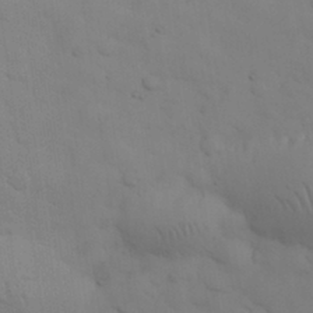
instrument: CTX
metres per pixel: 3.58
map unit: eHh
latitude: 30.6302
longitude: -69.7828
